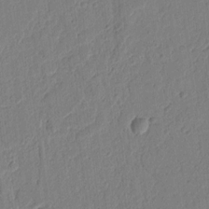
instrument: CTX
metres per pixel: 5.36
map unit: Ht
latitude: 10.6680
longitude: -76.4601
